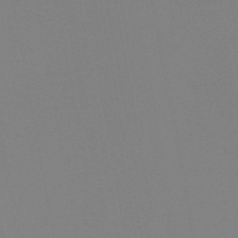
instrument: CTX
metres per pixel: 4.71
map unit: lHb
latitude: -44.6707
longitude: 56.4440
